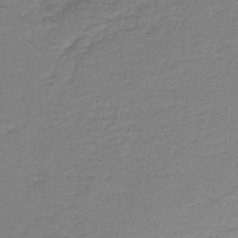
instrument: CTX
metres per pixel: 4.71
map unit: HNb
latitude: -37.2565
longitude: 53.5777
